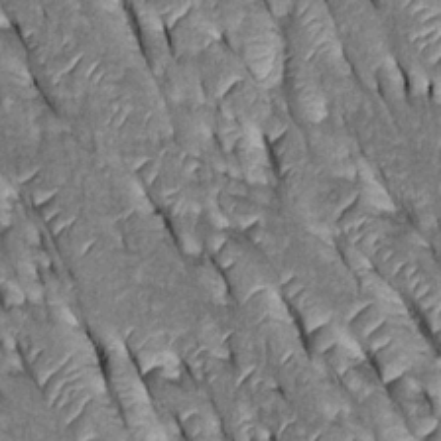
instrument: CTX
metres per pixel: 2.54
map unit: Htu
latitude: -0.0094
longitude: 148.1228
